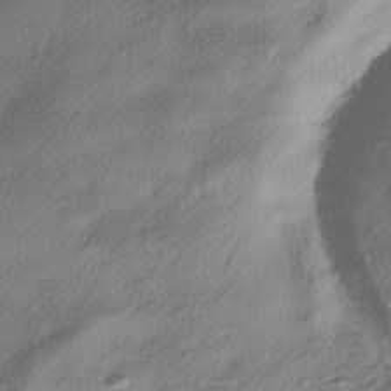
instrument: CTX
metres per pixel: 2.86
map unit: HNhu
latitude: -41.6344
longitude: 106.9920
